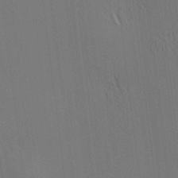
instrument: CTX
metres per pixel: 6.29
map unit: HNhu
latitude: 7.4237
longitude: 14.8786
